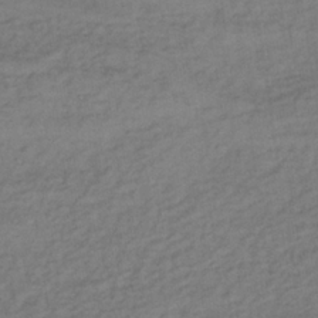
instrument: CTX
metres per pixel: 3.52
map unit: lHb
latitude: -33.9745
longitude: 65.1620
